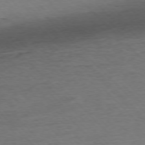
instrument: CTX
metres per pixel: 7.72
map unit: Ap
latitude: -76.7841
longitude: -94.5735
